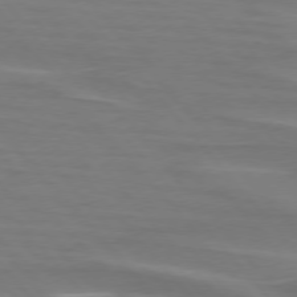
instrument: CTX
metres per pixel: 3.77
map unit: lApd
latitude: 75.7261
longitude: -80.7435
